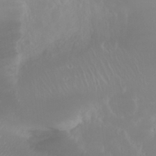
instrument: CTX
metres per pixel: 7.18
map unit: Nhu
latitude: 23.2159
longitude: -63.7828
